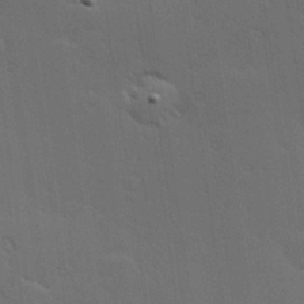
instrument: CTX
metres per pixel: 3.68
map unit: Hve
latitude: 27.3293
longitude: -94.2712
